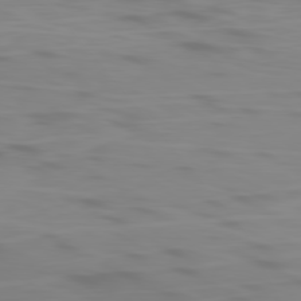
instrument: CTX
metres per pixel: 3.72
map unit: Ap
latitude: -80.1984
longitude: -70.8191
